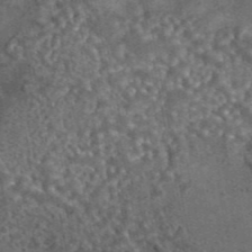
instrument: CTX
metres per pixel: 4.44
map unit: eAb
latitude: 43.1403
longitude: 105.3131
